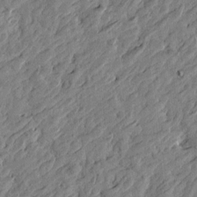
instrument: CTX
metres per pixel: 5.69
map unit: Htu
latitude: -3.2375
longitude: -179.2348
